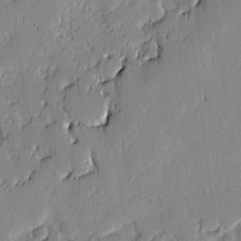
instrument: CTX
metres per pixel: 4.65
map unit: lAvf
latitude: -1.4077
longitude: -107.2348
